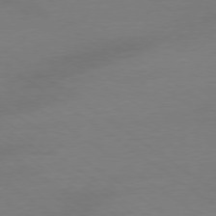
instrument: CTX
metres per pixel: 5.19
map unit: Ap
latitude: -79.0675
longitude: -97.7450
